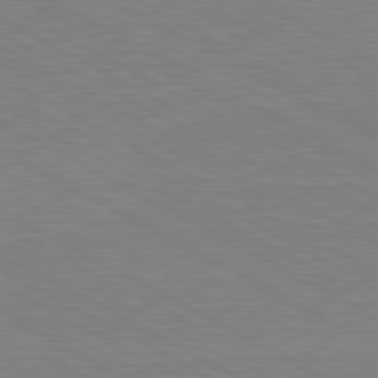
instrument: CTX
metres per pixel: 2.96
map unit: lApd
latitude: 80.8380
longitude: 151.1431
